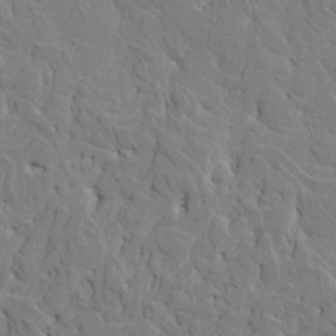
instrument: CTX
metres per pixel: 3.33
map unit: HNhu
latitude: 7.8772
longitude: -3.2348
